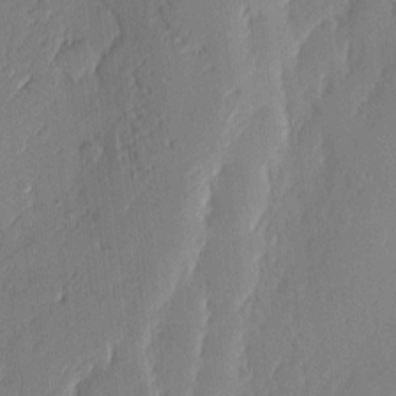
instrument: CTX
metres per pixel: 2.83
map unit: eHh
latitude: 3.9717
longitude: -76.3467
